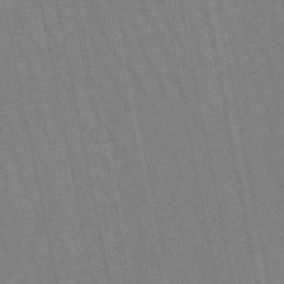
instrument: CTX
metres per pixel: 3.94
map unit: lHb
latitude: -49.8989
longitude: 68.8785
